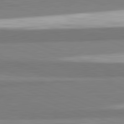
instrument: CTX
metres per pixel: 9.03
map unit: lApd
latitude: 82.2711
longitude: 173.8422
